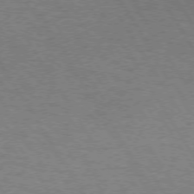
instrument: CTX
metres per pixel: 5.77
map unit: Hpe
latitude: 73.0648
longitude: -129.5938
